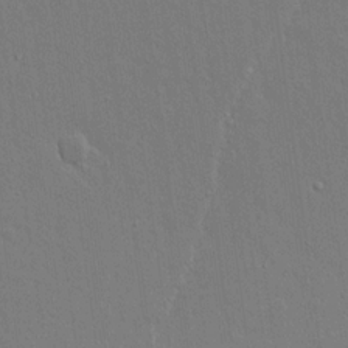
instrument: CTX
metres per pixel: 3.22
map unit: lAvf
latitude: 15.6883
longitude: -127.0648
